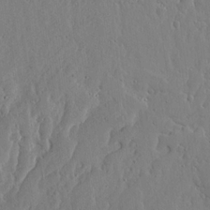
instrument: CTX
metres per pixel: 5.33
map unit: lHvf
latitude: 18.2711
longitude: -114.4789
